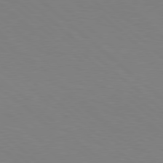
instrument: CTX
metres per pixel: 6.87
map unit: Hpe
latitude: 78.2712
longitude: -161.7638
